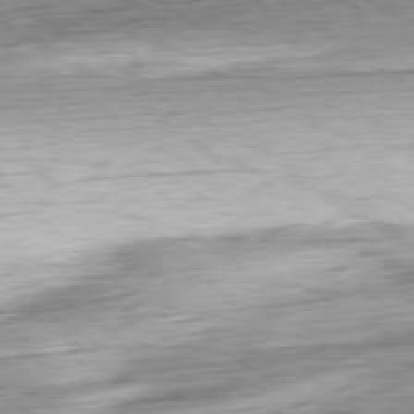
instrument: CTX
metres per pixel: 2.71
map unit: Ap
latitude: -80.0661
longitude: -69.2537
